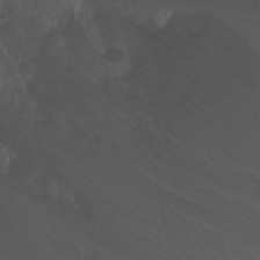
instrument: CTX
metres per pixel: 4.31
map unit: Nhu
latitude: -0.8219
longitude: -80.6113
